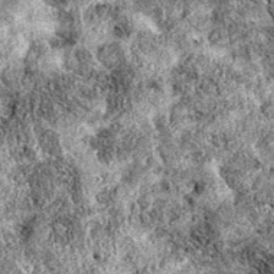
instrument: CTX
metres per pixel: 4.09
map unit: eAb
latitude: 38.6868
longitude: 111.9367
